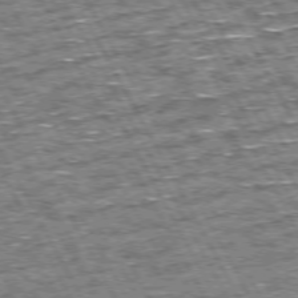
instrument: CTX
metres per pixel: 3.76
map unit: Hpe
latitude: 72.4034
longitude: -125.4237
